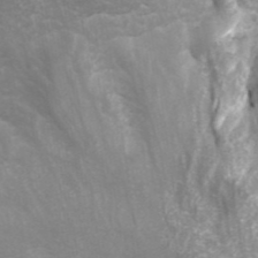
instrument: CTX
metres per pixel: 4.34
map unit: ANa
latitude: 45.0269
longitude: 29.5399
